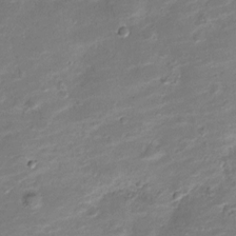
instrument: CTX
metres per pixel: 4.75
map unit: Nve
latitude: -20.0850
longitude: 103.4266
